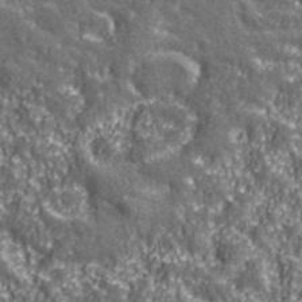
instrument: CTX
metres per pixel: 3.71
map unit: eHh
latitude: 42.8380
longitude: -91.0081
